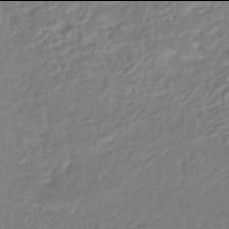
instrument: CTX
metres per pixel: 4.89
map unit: HNhu
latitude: -46.0094
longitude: 107.4833
